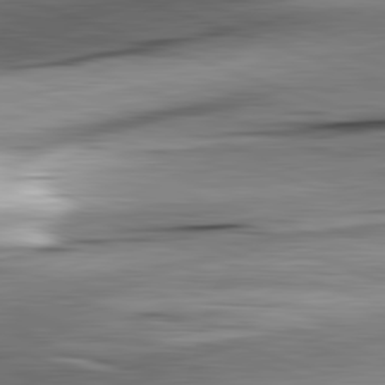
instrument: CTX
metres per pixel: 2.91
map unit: lApd
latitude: 82.1766
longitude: -150.9702
